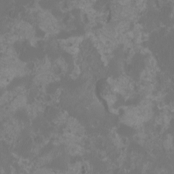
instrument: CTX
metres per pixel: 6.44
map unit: eHh
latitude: -6.9163
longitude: -77.2537
